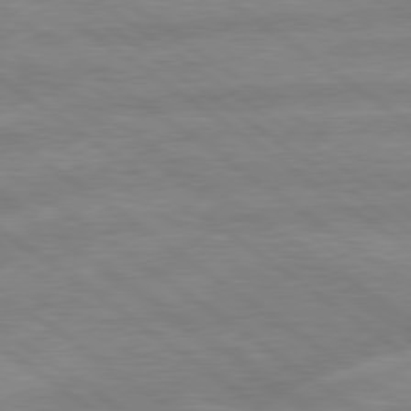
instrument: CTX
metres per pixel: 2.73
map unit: lApd
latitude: 79.3860
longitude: -164.1011
